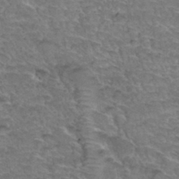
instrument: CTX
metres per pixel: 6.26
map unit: Hto
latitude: 35.4048
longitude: -45.3104
